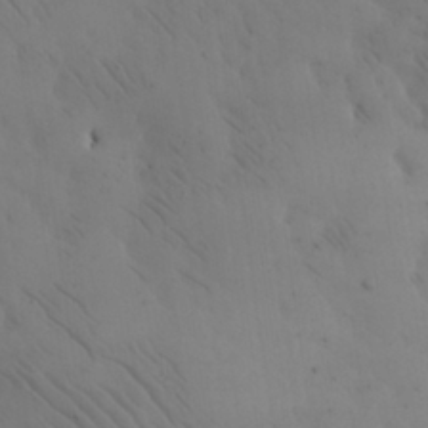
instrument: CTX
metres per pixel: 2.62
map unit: Nhu
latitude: 27.5560
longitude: -71.9717
